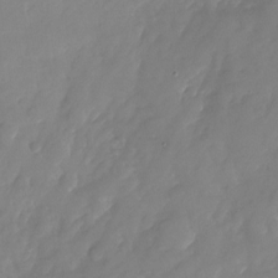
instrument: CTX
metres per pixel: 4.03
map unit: Nhu
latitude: -24.8975
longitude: -69.7261
